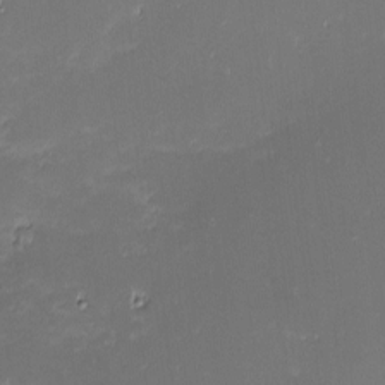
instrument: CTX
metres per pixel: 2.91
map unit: eHh
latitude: -2.6896
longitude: -85.9150
